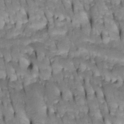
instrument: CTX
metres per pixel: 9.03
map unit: Htu
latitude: -4.1228
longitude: 150.5573
